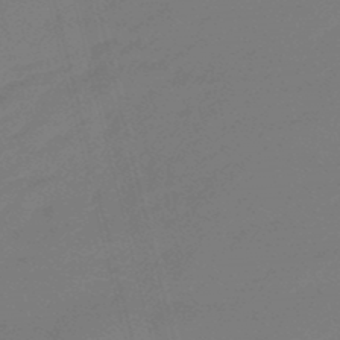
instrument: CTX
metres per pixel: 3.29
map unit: eHb
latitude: -47.2376
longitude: 86.6708
